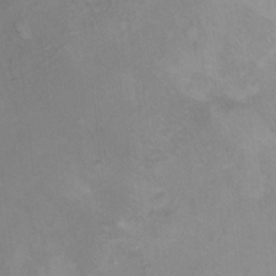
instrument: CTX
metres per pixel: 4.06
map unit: Ht
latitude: 11.1970
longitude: -32.3278
